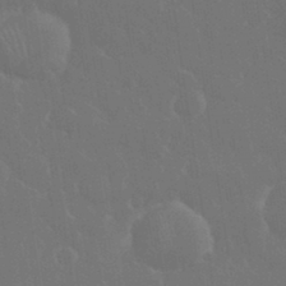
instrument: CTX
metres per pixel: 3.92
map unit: eHh
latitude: 33.3671
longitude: -60.1578
